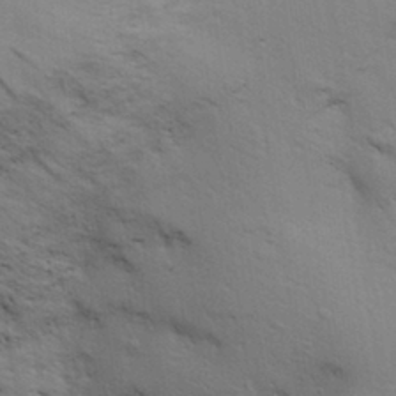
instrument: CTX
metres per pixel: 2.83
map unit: Aa
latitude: 29.2915
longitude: -145.5182
